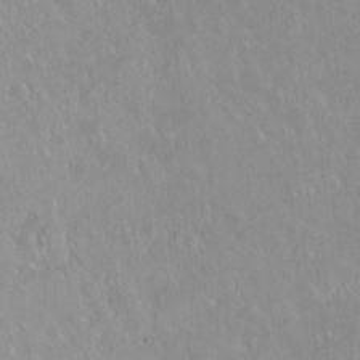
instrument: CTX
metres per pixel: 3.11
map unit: Ht
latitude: -14.6141
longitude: -44.2711
